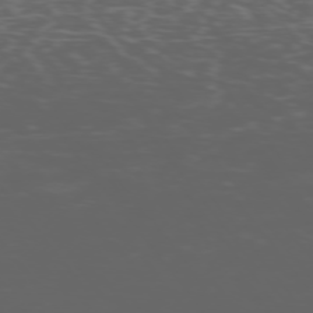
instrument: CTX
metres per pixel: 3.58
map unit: Ap
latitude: -75.4455
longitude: -67.6127
